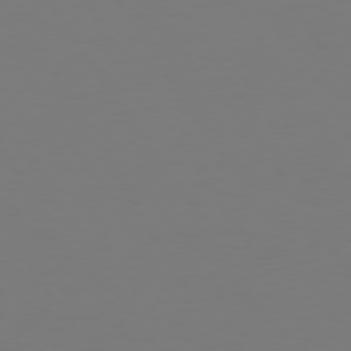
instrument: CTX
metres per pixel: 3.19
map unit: Hpe
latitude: 73.4049
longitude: -122.7435
